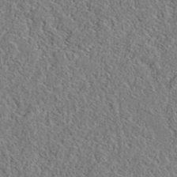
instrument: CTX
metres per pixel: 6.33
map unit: eAb
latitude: 35.8394
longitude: 111.8422
